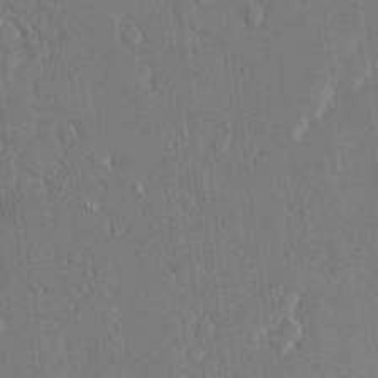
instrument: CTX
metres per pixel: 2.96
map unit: Ave
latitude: 15.7639
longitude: -140.0255
